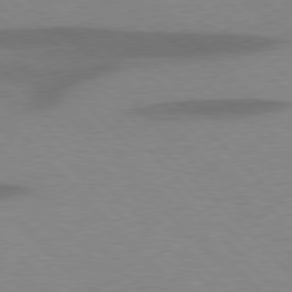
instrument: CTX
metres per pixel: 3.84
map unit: lApd
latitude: 77.5371
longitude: -59.3671
